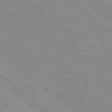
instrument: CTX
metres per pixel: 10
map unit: Hpe
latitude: 78.7247
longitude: -156.6301
